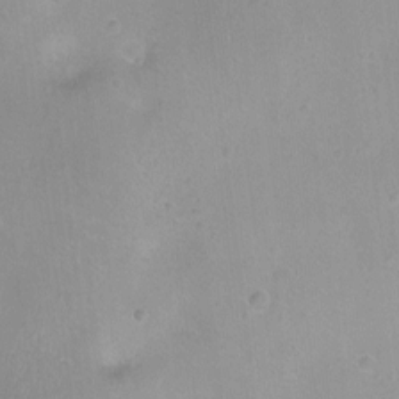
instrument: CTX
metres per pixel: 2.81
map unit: Ht
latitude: -8.1984
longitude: -21.4049
